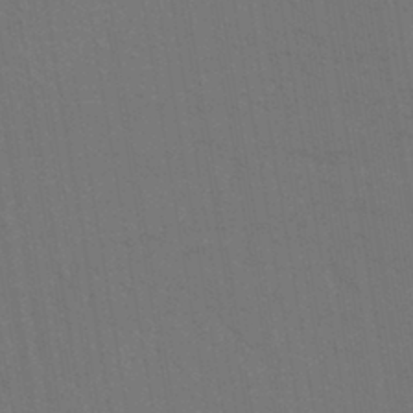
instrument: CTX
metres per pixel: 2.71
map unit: lHb
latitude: -42.2172
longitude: 75.1432
